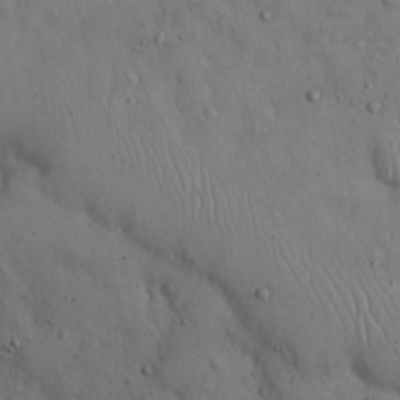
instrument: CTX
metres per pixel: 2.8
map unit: Hto
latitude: 15.0837
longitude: -58.0822
